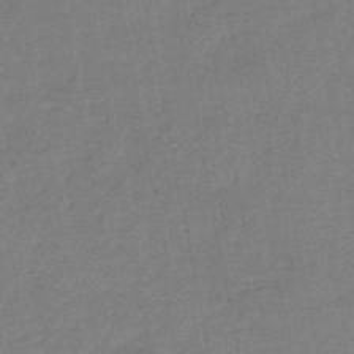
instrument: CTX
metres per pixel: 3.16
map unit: HNb
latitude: -46.4440
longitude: -36.1389
